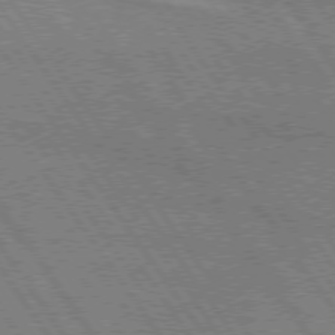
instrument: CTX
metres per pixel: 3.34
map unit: lApd
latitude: 74.8569
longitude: -80.2900
